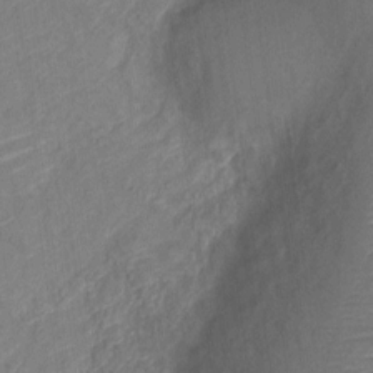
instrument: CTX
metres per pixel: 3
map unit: Nve
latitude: -18.7652
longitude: 107.2754
